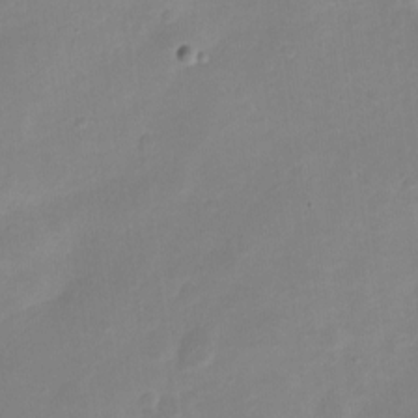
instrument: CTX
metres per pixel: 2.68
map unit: Nve
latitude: -21.2376
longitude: 107.6533
